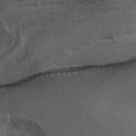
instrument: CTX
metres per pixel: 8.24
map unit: ANa
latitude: 40.2522
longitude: 29.5966
